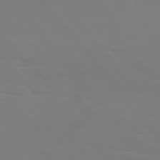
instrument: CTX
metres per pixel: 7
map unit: Hpe
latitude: 75.5371
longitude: -141.1970
